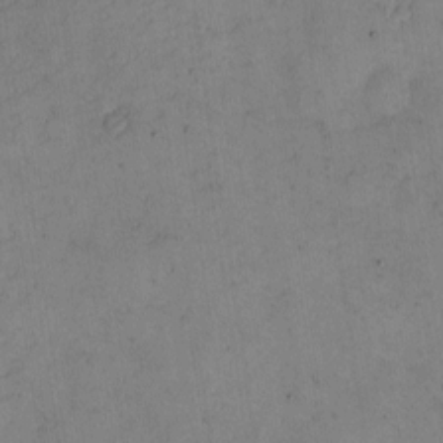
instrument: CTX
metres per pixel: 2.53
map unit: eHh
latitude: -4.3684
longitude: -79.1214
